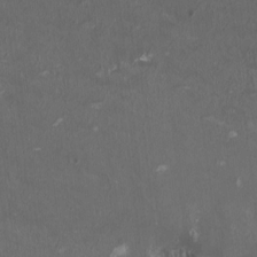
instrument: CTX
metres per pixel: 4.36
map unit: HNhu
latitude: 1.4804
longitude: -3.6505
